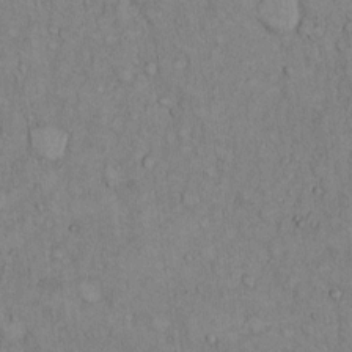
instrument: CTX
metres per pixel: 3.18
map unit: Hto
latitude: 9.2537
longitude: -59.5182
